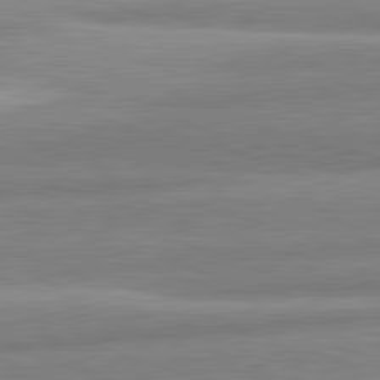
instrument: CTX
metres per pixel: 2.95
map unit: lApd
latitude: 82.1388
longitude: 179.1809
